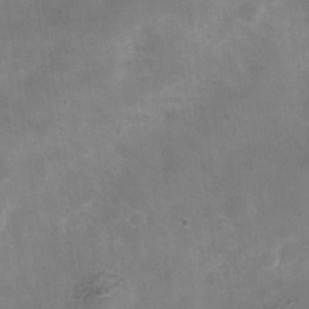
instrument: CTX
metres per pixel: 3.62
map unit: Hve
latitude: -31.7666
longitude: 93.7667
